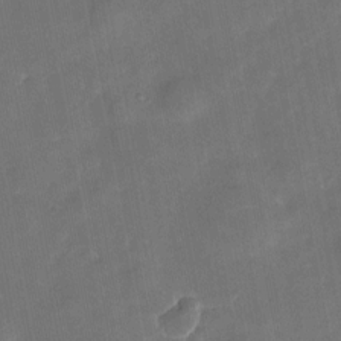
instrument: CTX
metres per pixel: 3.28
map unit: eHh
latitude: 5.2726
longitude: -69.8206
